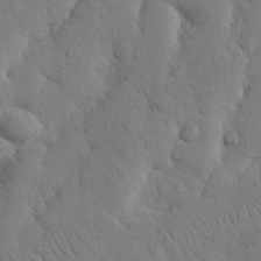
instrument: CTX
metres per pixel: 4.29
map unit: Nhu
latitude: 20.0822
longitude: -74.4979
